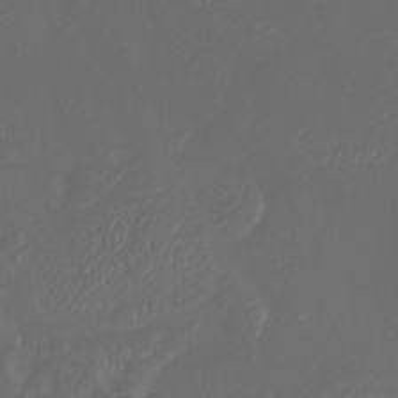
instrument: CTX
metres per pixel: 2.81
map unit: Nhu
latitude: -8.3117
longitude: -80.4223
